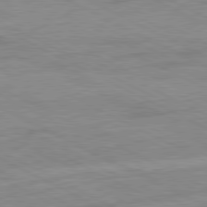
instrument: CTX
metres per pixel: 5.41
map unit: Ap
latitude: -81.8612
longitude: -72.3090
